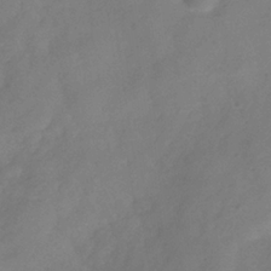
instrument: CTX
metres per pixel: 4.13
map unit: Hve
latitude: -34.0472
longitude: 90.1039
